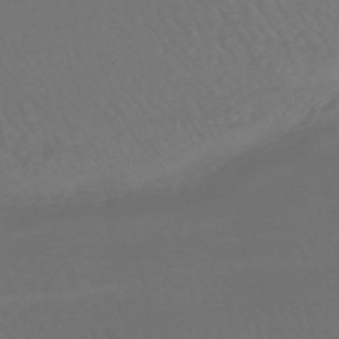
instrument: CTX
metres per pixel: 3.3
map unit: HNhu
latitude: -47.9367
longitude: 97.5210
